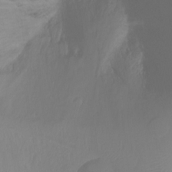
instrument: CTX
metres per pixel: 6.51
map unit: Ht
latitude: -17.1809
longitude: -47.2159
